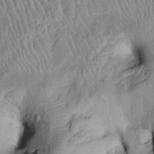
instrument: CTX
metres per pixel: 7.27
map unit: Htu
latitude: -6.7841
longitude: 152.6329
